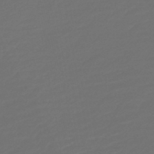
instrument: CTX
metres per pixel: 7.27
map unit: HNb
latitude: -47.5021
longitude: 55.2754
